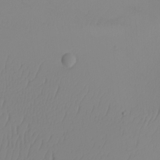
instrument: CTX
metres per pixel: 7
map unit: Nhu
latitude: -5.5588
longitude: -95.9528
